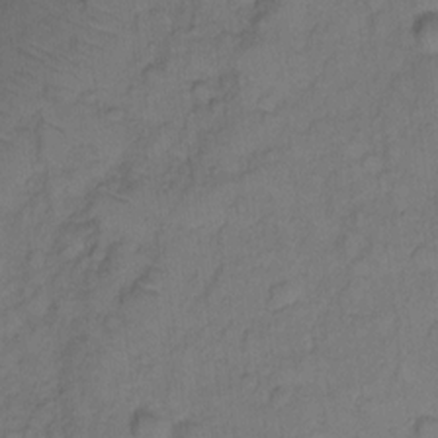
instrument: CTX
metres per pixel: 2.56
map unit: Hto
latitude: 5.9339
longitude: -61.1214
